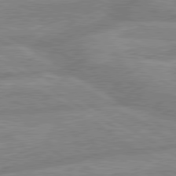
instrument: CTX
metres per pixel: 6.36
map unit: lApd
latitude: 80.0255
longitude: -167.4615
